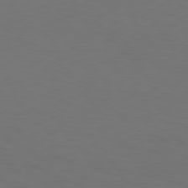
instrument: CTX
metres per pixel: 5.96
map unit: Hpe
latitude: 76.8002
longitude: -131.8206
